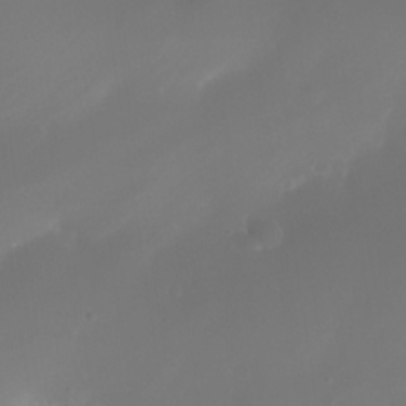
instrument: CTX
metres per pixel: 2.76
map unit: Nhe
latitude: -34.7085
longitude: -145.0080
